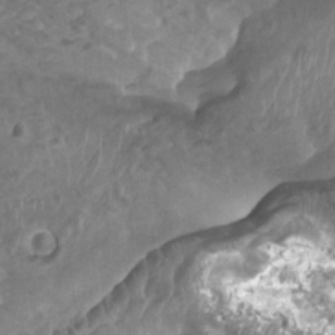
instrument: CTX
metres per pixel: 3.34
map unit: Ht
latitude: 2.7813
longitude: -19.5560
